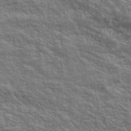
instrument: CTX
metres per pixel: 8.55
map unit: lHvf
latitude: 39.1592
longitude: -89.1404
